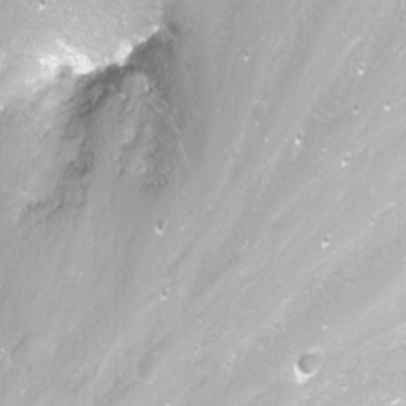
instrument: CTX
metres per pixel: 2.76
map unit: Nhu
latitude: -12.3306
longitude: -61.5371
